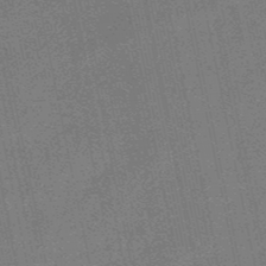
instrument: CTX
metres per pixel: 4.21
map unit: lHb
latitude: -49.8801
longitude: 79.5966
